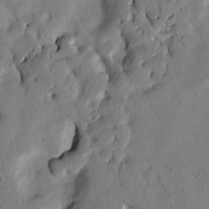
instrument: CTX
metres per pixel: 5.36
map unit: Htu
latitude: 3.3104
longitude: 178.9541
